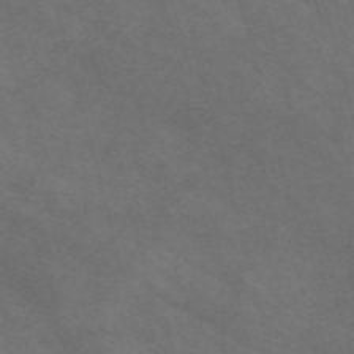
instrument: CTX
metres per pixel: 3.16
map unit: Nve
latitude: -58.9163
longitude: 58.7652
